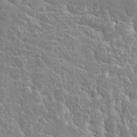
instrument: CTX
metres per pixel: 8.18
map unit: Hto
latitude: 23.3293
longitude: -40.5923
